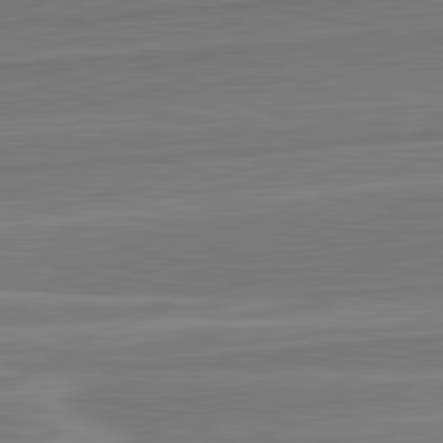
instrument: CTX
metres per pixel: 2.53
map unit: lApd
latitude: 82.2711
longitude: 142.0283
